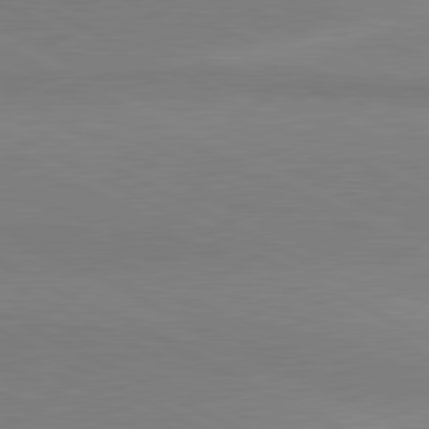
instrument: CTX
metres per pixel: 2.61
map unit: lApd
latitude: 81.4237
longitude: 158.4628
